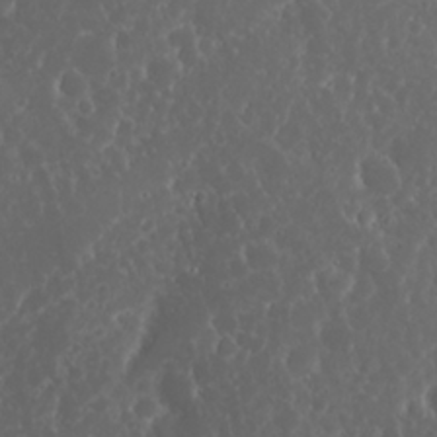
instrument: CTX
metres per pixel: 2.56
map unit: Nhu
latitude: 23.9339
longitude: -59.4049
